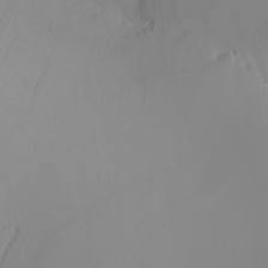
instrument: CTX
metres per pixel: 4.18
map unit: Nhu
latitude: -4.5007
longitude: -93.2348
